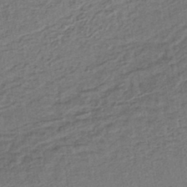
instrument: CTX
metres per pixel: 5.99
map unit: lHb
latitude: -38.9920
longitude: 62.6329
